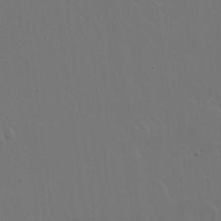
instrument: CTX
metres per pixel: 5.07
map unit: Hto
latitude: 18.1955
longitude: -56.6301
